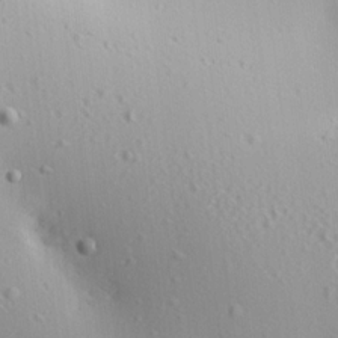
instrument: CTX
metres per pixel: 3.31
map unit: Aa
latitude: 12.6113
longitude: -143.0459
